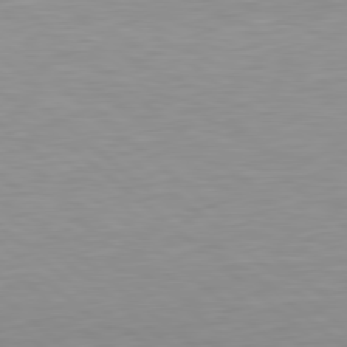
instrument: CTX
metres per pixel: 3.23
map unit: lApd
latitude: 78.9892
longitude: -176.3089
